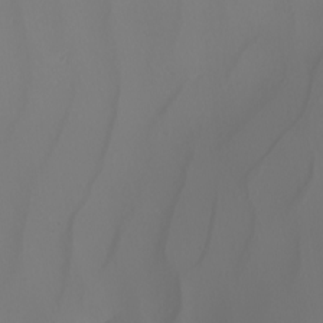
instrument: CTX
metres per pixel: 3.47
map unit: Nhu
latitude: -7.6533
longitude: -94.8947
